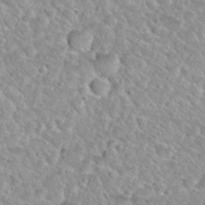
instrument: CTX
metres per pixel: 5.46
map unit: Nhu
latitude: 30.1200
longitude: -49.9717
